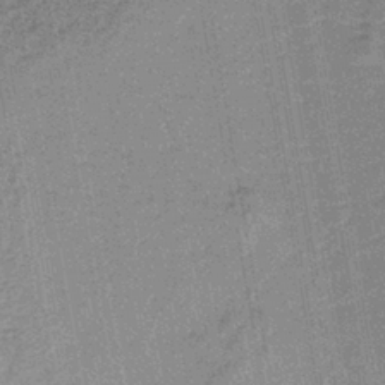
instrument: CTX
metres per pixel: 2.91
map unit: HNb
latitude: -39.6155
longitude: 50.6518
